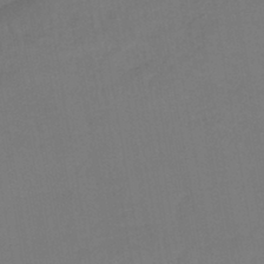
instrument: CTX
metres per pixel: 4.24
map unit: lHb
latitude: -43.6154
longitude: 74.1795
